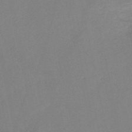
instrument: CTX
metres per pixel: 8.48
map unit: HNb
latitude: -52.5384
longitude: -42.5546
